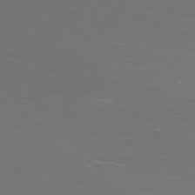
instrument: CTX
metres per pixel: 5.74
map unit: Hpe
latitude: -71.7100
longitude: 10.1417
